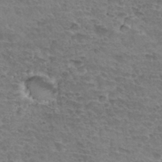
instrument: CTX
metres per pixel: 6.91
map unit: Hto
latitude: 34.1011
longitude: -44.8758
